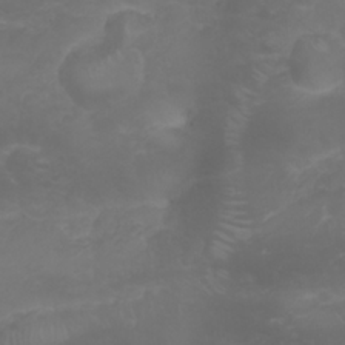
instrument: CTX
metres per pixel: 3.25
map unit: Nhu
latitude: 23.6505
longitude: -60.8002
